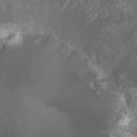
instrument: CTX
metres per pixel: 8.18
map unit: HNhu
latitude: 1.9339
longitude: 3.5021
